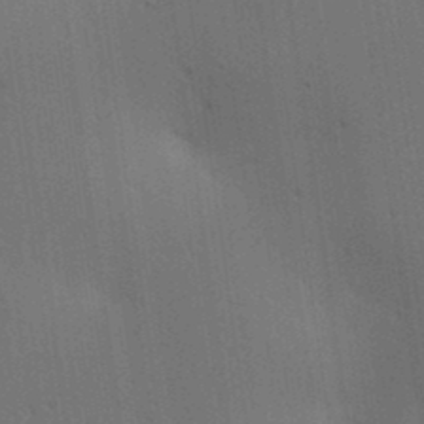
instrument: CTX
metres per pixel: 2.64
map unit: lAa
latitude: 11.6505
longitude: -108.4223
